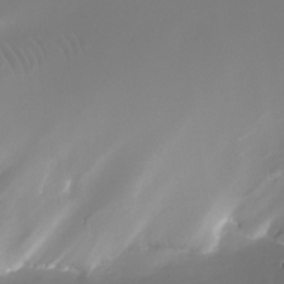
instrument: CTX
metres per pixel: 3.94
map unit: Nhe
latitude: -32.9353
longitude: -92.3089
